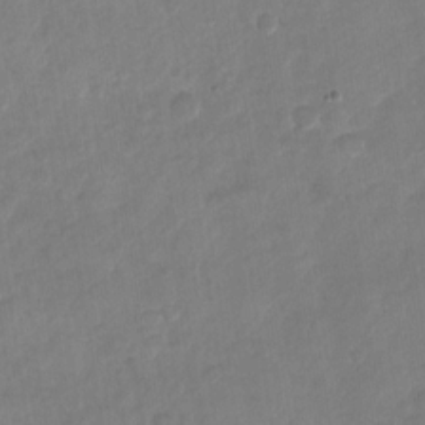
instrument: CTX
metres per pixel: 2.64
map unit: Nhu
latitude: -28.8786
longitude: -62.6491
